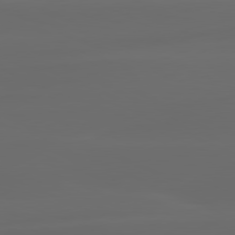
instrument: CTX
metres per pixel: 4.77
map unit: lApd
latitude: 80.4223
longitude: -118.2144
